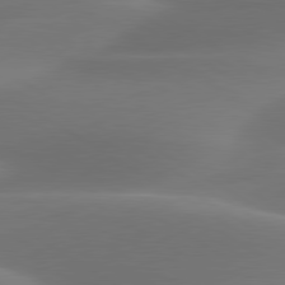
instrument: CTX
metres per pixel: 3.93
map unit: lApd
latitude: 79.9906
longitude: -87.7638
